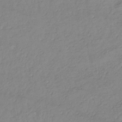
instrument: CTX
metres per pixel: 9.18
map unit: lHb
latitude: -34.6707
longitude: 71.6722
